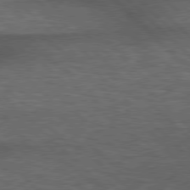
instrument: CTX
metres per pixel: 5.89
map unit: Hpe
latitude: 78.1578
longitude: -158.5735
